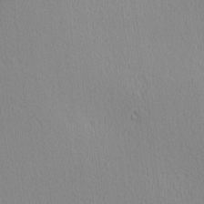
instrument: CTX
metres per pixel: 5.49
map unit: Ave
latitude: 3.0458
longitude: -115.0458
